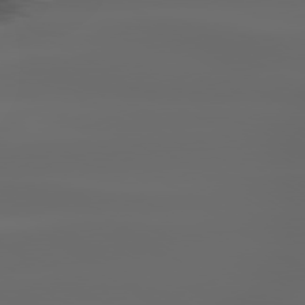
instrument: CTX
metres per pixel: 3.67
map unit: lApd
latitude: 79.8017
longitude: -139.7261
